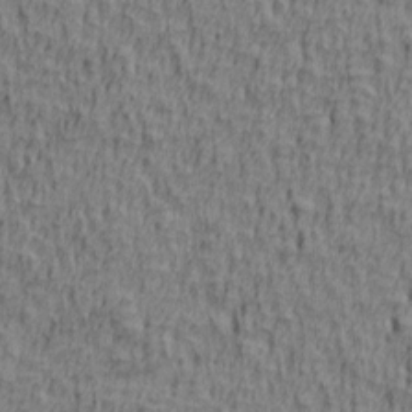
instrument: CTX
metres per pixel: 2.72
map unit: lAa
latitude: 4.7624
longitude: -114.7624
